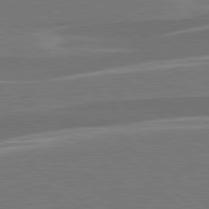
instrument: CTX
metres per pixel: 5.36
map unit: lApd
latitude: 79.2159
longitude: -94.1011
